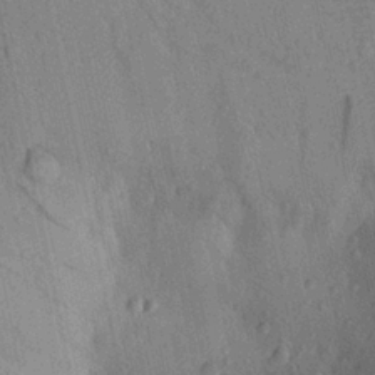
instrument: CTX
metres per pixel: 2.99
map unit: Aa
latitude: 22.7057
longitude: -143.2159
